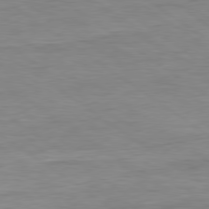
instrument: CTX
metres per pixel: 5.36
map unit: Ap
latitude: -80.3684
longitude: -80.6113
